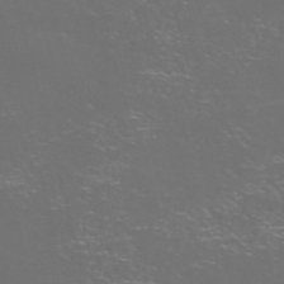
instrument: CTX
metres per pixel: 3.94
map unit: Nve
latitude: -57.6155
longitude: 52.5195
